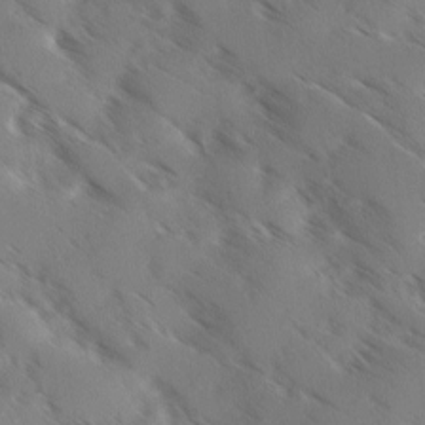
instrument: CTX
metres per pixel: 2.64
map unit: Ave
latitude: 0.3467
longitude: -111.2726
